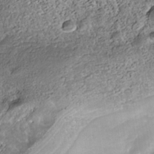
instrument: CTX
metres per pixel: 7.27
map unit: Nhe
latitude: -39.7478
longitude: -117.1214
